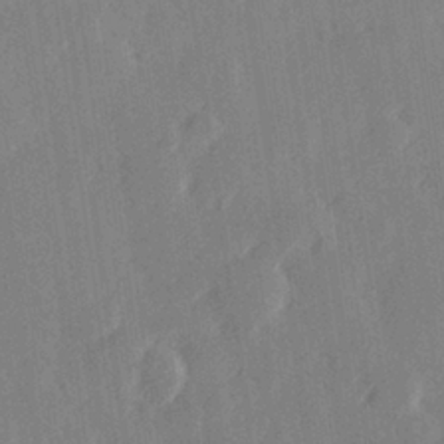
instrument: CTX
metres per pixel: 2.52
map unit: Hve
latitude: 26.8569
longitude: 145.1431
